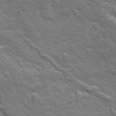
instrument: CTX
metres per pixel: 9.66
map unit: Ave
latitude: 18.9513
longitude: -133.8583
